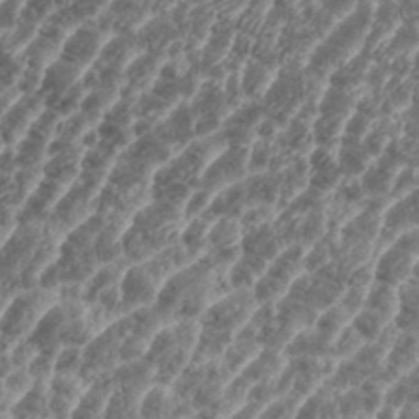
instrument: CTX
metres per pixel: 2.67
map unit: eHh
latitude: 35.6316
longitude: -135.8961
